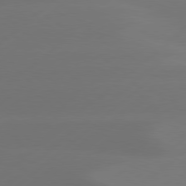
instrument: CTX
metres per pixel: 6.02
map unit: Hpe
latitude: 78.3468
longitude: -130.7436
